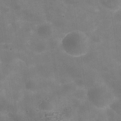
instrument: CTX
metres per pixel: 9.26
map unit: Hve
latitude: -30.7463
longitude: 93.7289
